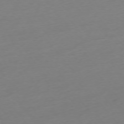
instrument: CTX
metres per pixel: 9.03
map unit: Ap
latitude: -75.2943
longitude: -71.8583
